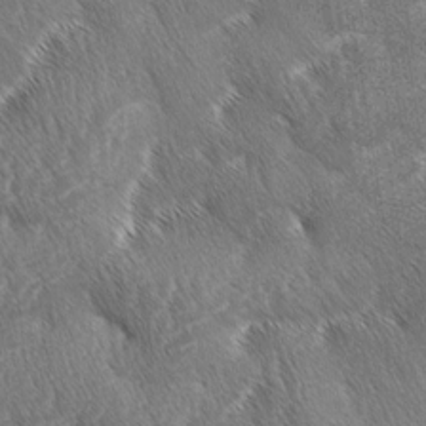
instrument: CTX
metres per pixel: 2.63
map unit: lAa
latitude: -3.6154
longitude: -129.5560
